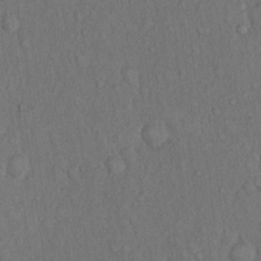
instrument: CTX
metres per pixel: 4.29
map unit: Hto
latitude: 14.5924
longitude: -61.7827
